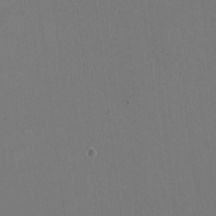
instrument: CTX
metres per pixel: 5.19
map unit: HNhu
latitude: -2.0849
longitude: -0.8758
